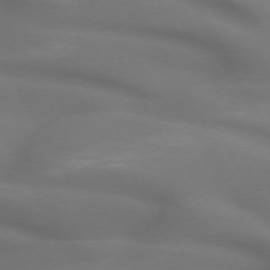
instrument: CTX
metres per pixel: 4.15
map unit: lApd
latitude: 71.9906
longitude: -50.7057
